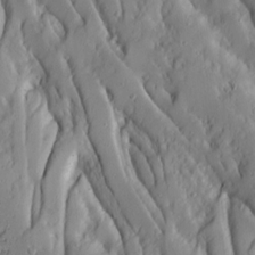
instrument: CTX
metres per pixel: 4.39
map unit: Ave
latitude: 14.0444
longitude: -132.2900
